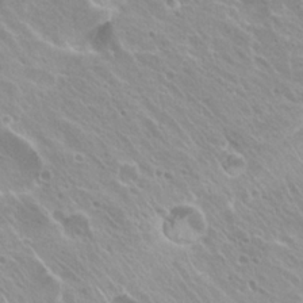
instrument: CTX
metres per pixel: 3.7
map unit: Hto
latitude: 20.4223
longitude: -33.8016
